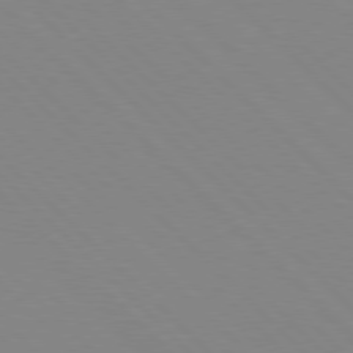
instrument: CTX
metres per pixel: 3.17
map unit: Hpe
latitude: 77.4993
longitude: -125.7071
